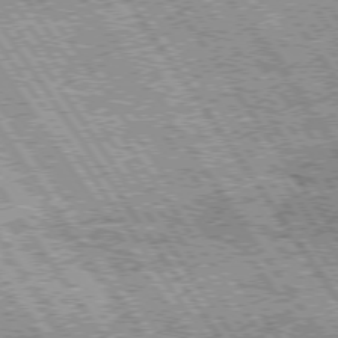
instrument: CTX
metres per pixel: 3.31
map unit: Hpe
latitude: 74.7057
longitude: -153.9717
